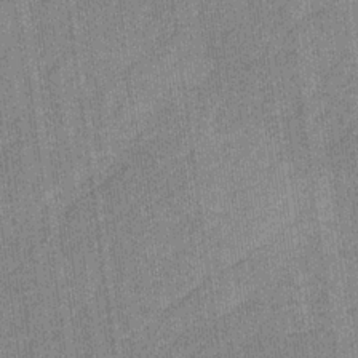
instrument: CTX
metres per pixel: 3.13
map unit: eHb
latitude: -30.5196
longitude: 64.3118
